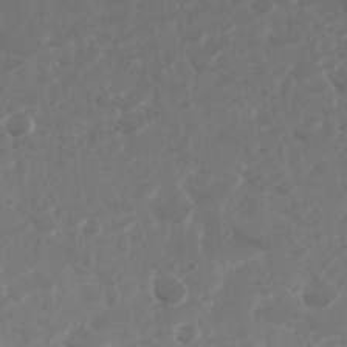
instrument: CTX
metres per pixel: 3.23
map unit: Nhu
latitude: 28.8380
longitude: -57.0080
